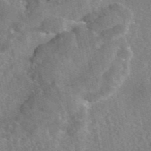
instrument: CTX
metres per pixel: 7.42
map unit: eAb
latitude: 45.4993
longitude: 108.9920
